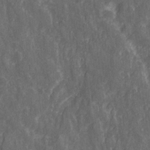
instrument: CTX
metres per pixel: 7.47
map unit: Ave
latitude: 20.8002
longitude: -133.7828
